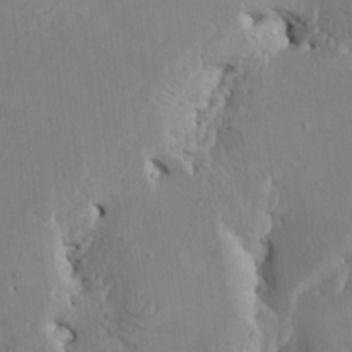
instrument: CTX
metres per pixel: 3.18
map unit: HNhu
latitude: 4.6490
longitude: -4.4223
